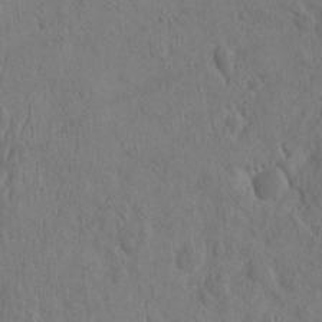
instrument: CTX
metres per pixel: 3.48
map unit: eHh
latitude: -2.9352
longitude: 14.7086
